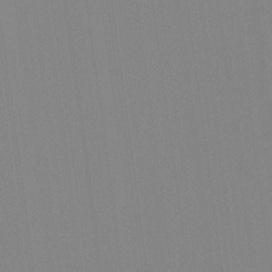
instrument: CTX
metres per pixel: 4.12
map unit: HNhu
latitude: -1.4644
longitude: -7.9339
